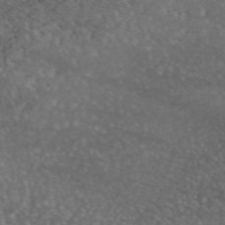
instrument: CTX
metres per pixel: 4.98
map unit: eAb
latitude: 45.5182
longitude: 114.8408
